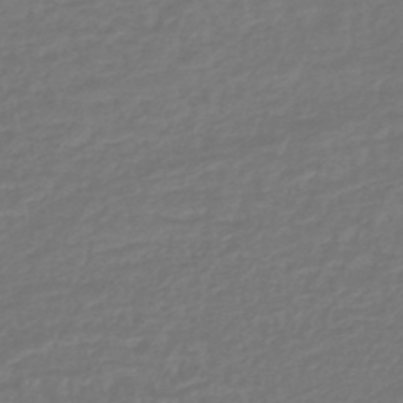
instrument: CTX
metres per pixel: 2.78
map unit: lHb
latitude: -42.8596
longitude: 69.4832
